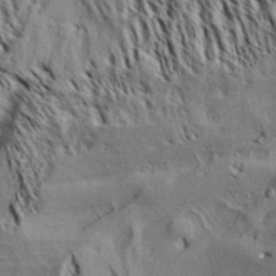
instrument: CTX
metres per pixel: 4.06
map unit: Aa
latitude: 32.9514
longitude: -136.7247
